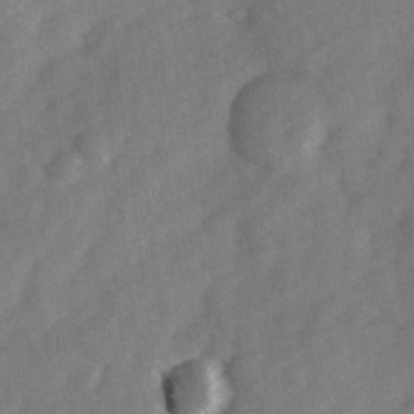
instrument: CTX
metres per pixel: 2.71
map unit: Ave
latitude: 1.1592
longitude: -111.6505
